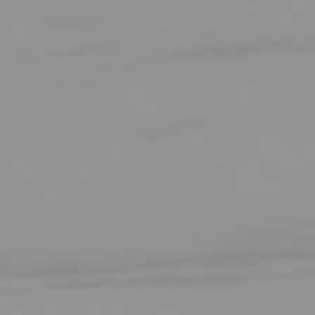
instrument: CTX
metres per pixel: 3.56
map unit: Ap
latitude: -79.3887
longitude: -95.1781
